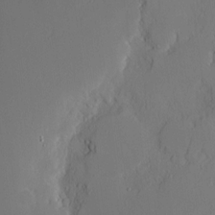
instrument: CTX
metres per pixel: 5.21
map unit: Nve
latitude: -8.4629
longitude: 175.8233
